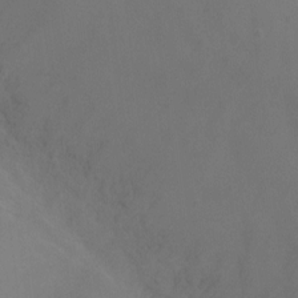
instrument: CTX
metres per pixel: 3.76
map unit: Ht
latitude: -5.8800
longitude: -28.5357
